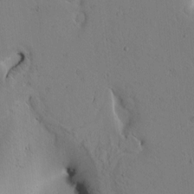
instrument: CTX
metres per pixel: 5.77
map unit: Htu
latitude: -2.5573
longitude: 169.1809
